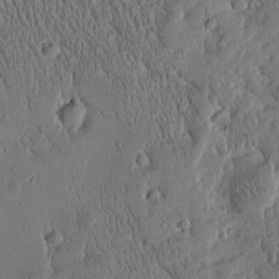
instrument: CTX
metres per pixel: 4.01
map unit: Htu
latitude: -4.4062
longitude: 174.8974
